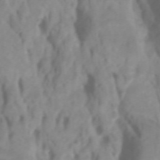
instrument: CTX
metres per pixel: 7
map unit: Htu
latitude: -5.4454
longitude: 137.2754
